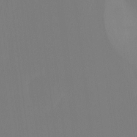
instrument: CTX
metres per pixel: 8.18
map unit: Ht
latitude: -7.6155
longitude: -30.9892
